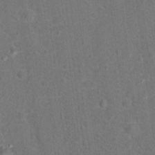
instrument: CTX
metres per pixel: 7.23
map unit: Hto
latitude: 15.9906
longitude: -42.0444
